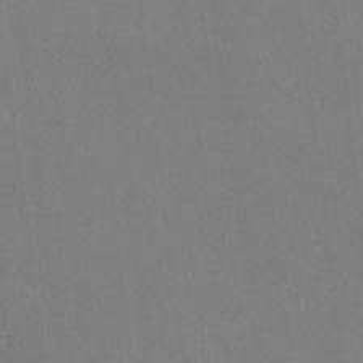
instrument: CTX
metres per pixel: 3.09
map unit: lHvf
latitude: -12.4440
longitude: -104.0633
